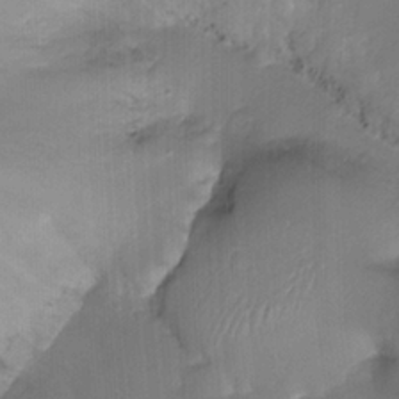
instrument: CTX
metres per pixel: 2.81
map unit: Ht
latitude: -18.5763
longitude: -44.6679
